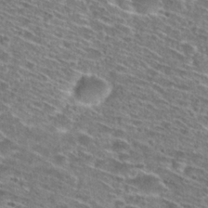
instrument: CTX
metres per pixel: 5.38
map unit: Hto
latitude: 28.5168
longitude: -45.8772
